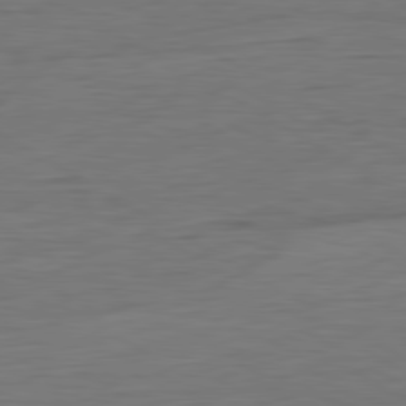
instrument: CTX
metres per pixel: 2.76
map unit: Ap
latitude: -81.3510
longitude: -79.3104
